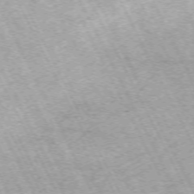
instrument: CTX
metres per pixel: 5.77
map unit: Hpe
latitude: -71.3699
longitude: 11.5021
